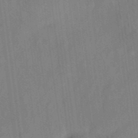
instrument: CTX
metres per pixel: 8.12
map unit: eHh
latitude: 5.7261
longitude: -74.2712
